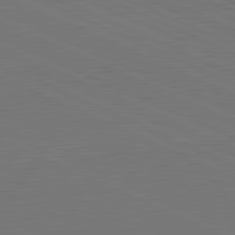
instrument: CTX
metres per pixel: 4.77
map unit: lApd
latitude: 81.7261
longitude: 149.6344
